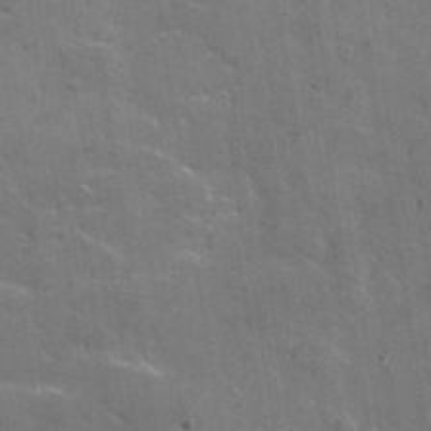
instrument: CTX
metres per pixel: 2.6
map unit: lHvf
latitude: 35.2726
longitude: -91.7450
